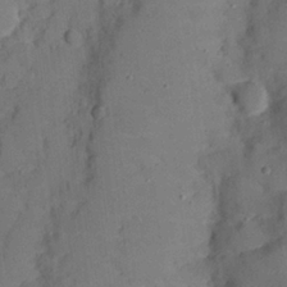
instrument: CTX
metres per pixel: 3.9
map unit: Nhu
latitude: 25.1970
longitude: -72.8947
